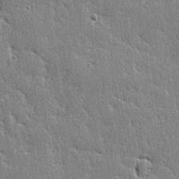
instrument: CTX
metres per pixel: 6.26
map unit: lAvf
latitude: -5.1431
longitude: -109.6882
